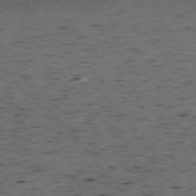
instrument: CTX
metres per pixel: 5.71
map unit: Ap
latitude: -76.0472
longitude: -62.5735
